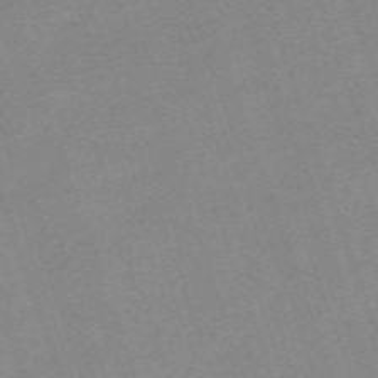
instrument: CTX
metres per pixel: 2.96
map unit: eHh
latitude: -64.0094
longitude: 50.8030
